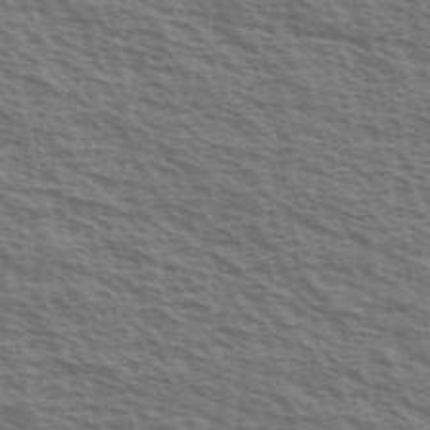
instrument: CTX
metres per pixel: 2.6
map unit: Ave
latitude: 38.7813
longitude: -111.4238
